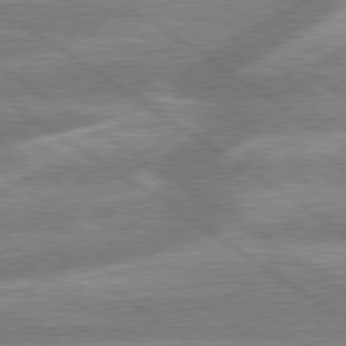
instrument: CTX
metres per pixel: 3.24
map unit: lApd
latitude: 79.3860
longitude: -159.7828
